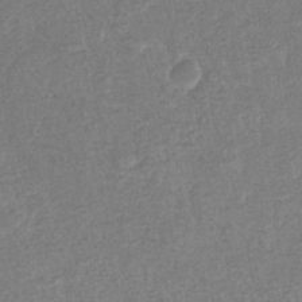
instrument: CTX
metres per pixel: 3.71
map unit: eHb
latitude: -34.3117
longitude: 76.4440
